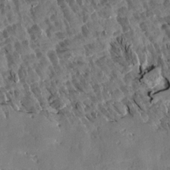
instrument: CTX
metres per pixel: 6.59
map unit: Aa
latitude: 12.8002
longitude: -140.8191
